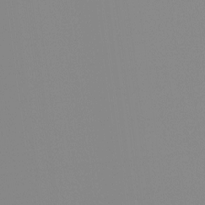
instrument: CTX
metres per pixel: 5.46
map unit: Ht
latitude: -12.9542
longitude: -49.8205
